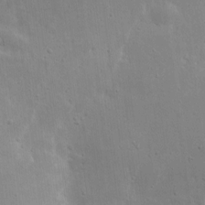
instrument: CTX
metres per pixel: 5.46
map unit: eHh
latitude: 8.5924
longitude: -72.5546
